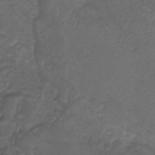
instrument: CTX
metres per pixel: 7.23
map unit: Htu
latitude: -13.2565
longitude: -69.9528
